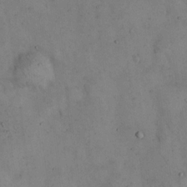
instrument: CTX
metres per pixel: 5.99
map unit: Hto
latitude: 14.2712
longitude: -60.2522
